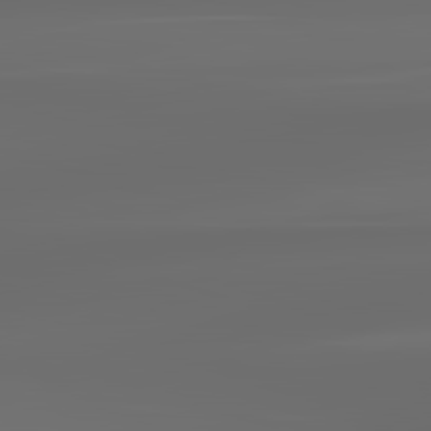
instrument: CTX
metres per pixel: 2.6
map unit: lApd
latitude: 83.4804
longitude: -128.2522
